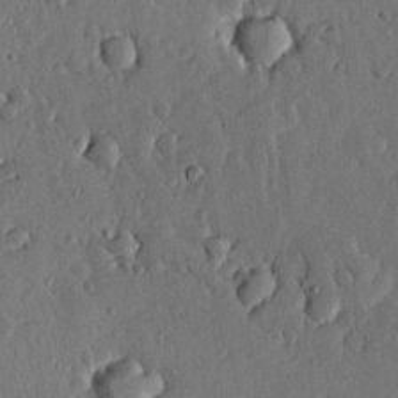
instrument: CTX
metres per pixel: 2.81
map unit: lHvf
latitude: 19.5938
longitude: -115.8205
